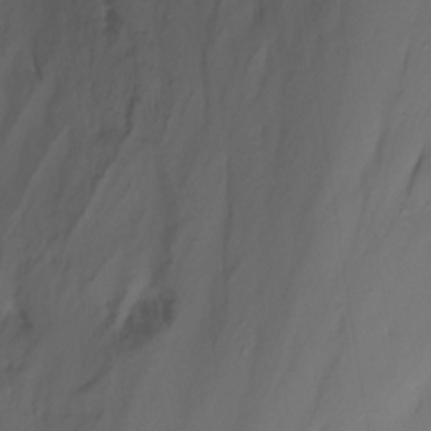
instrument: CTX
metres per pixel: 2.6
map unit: Nhu
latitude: -14.7086
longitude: -55.2348
